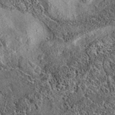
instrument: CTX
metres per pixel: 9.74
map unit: eAb
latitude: 36.1955
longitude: 109.6533
